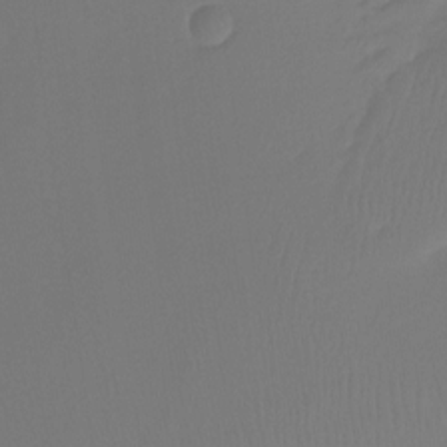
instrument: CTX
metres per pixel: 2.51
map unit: Ht
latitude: -15.2565
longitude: -49.3482
